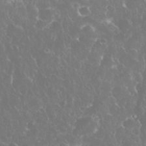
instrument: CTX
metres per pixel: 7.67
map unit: eHh
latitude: 34.8002
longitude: -63.6694
